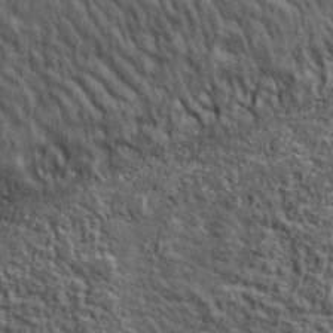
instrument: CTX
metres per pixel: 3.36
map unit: lHvf
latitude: 38.0633
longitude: -90.4034
